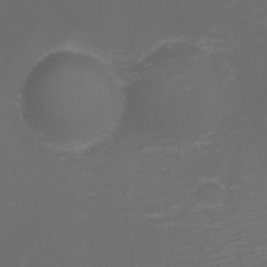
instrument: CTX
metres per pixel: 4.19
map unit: eHh
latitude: -1.8423
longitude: -79.0081
